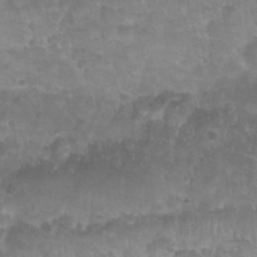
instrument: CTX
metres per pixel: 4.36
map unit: Nhu
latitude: 27.7072
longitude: -54.5923
